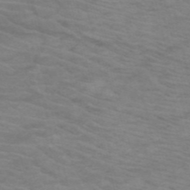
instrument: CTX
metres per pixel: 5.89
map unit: HNb
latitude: -53.3131
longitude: -45.6883
